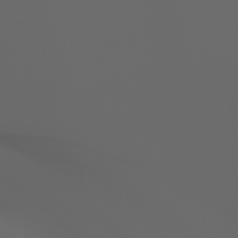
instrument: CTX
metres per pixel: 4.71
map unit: Ht
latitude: -3.8044
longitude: -61.3104
